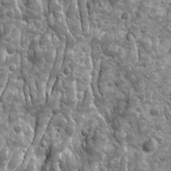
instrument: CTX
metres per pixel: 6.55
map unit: Ave
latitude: 16.4790
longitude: -133.3860
